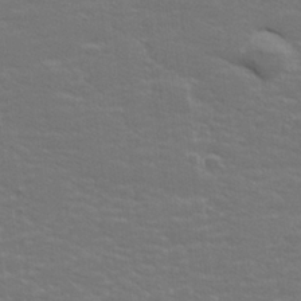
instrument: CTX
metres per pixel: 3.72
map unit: lHvf
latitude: 26.2145
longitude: 141.8800
